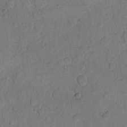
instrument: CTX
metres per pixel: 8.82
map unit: eHh
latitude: 11.2537
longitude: -64.7813
